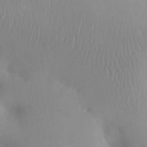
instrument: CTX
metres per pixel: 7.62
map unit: eHh
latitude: 24.6490
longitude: -66.3278
